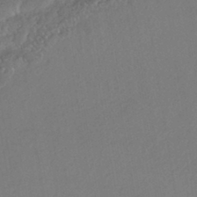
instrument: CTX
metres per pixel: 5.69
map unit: HNhu
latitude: -44.2928
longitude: 94.9541
